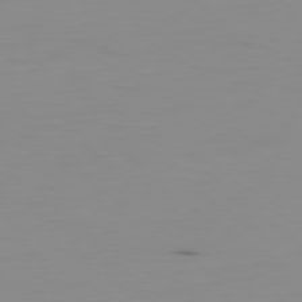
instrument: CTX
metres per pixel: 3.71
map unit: Ap
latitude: -79.7288
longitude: -78.3656
